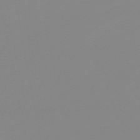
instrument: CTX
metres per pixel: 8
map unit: eHb
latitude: -48.6897
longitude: 84.7274
